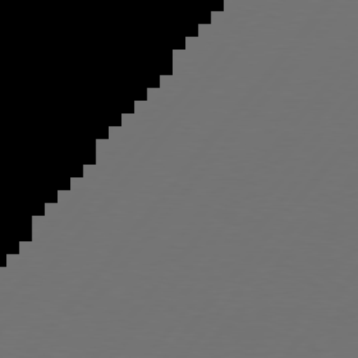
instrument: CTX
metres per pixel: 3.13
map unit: Hpe
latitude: 76.4412
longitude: -138.9325
